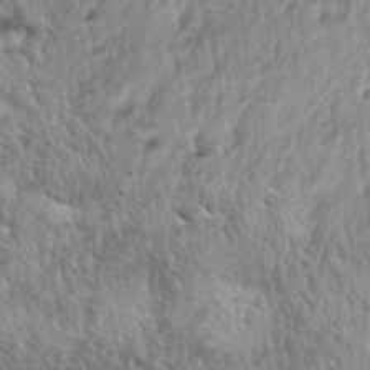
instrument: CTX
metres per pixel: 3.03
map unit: lAa
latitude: -5.0864
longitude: -125.5560
